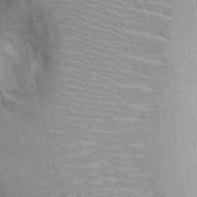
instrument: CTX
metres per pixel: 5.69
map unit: Ht
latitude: -1.8990
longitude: -15.6694
